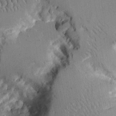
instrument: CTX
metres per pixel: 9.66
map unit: Aa
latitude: 12.3278
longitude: -126.2712
